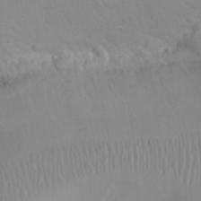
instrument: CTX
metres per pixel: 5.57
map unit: eHh
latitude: 25.1403
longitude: -66.4790
